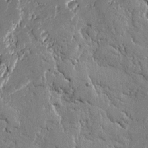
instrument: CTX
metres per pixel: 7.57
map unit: lAvf
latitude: -0.7086
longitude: -109.2159
